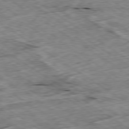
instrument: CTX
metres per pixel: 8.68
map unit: Ap
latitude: -79.7855
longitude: -87.1970
